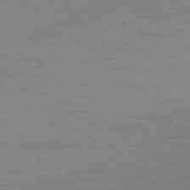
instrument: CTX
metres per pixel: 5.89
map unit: Ap
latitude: -76.5952
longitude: -88.8380
